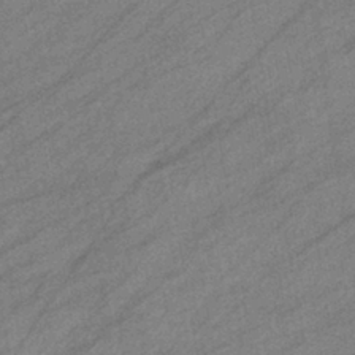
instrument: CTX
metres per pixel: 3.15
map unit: eHb
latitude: -39.8800
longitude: 81.8989
